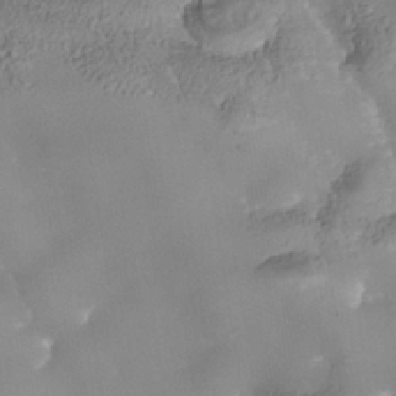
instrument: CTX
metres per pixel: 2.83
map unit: Nhe
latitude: -37.8233
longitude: -118.8002
